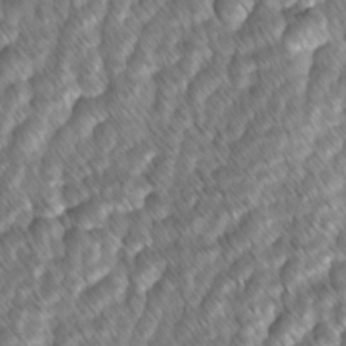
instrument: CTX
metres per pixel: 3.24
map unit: lAvf
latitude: -2.0661
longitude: -114.4412
